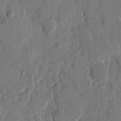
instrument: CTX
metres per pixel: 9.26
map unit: eHh
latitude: 8.1389
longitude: -66.6868
